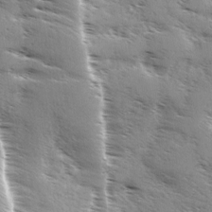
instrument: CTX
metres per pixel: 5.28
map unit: Ave
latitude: 1.1970
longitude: -111.0648
